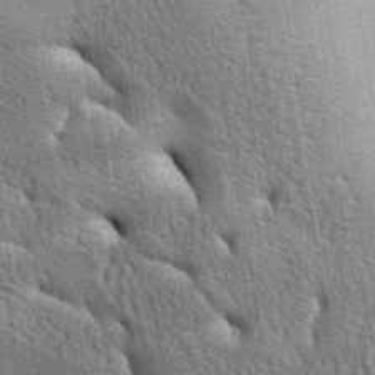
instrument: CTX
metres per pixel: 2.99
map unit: lAa
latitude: -7.8044
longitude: -124.6302
